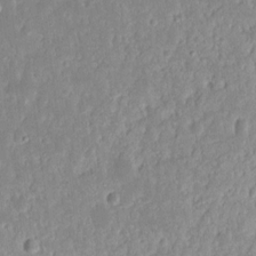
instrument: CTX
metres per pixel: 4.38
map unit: eHh
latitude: 14.6113
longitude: -72.5546
